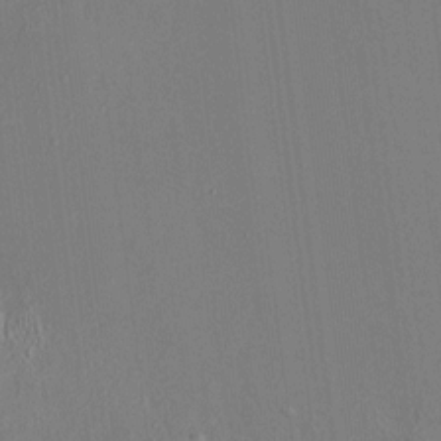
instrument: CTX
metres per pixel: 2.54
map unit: HNhu
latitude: 7.3104
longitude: 14.8786
